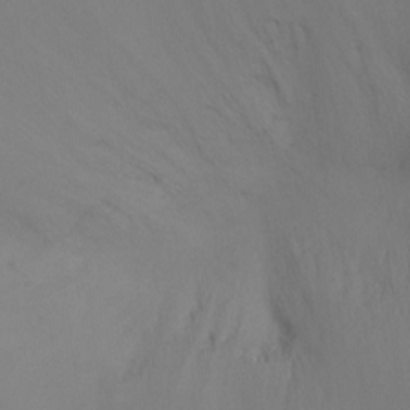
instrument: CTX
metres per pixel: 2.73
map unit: Ht
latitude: -9.5777
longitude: -32.4034
